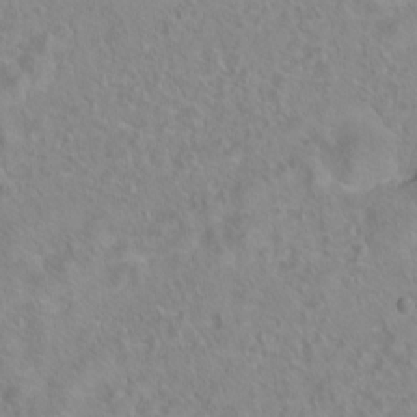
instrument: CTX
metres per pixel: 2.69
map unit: Hto
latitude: 7.8583
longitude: -31.3671
